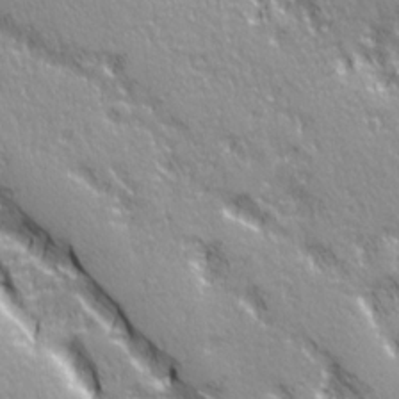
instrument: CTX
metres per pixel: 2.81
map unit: Ave
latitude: 21.1970
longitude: -135.5371
